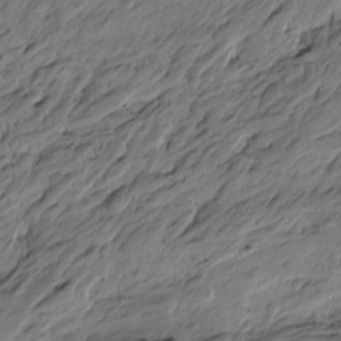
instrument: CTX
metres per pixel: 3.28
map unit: Htu
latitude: -6.2361
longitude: -179.1781
